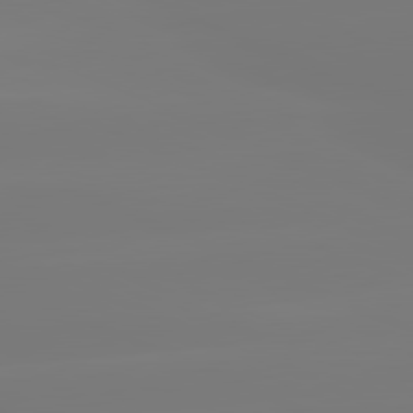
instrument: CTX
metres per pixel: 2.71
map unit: lApd
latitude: 81.5560
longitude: -149.7639
